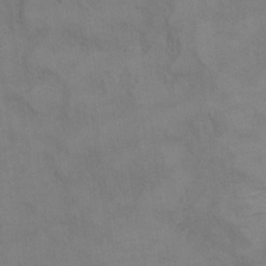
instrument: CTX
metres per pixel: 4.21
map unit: Ht
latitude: 10.9892
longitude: -32.9136
